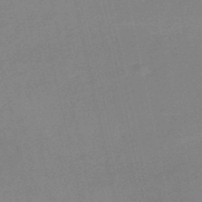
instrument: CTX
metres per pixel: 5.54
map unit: HNb
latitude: -52.8597
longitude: -49.6883
